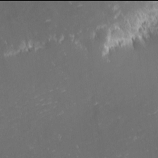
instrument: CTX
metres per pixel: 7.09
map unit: eHh
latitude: -2.0094
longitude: -81.0647
